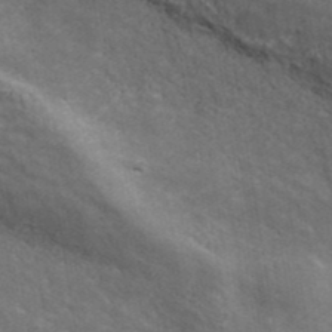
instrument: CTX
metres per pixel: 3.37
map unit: ANa
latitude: 41.3859
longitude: 26.7652
